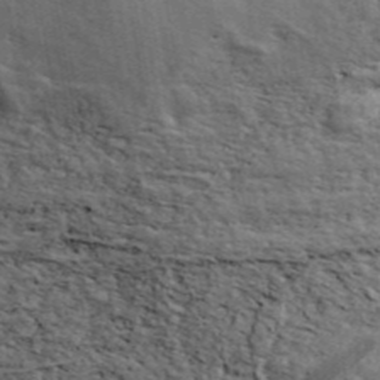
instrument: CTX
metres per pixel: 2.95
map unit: ANa
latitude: 44.2522
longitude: 46.9730
